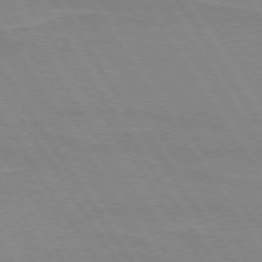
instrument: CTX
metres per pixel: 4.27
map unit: lApd
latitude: 73.4994
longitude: -56.6490
